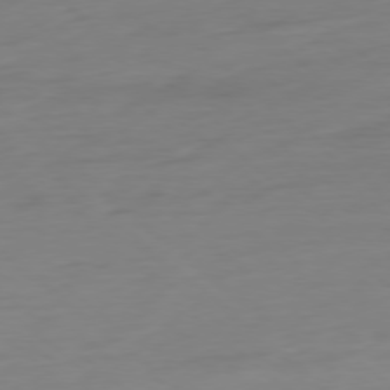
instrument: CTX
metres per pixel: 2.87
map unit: Ap
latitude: -78.5007
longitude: -77.3103
